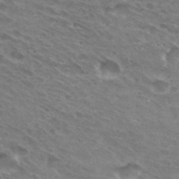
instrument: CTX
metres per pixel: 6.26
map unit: Hto
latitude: 30.9325
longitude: -44.5923
